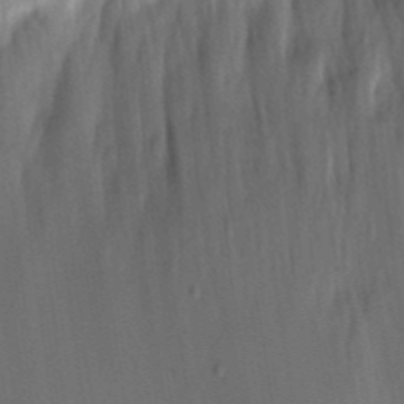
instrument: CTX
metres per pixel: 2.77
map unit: eHh
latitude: 5.4993
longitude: -73.8206
